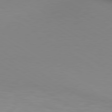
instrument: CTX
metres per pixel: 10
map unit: lApd
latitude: 80.1578
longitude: 133.0676
